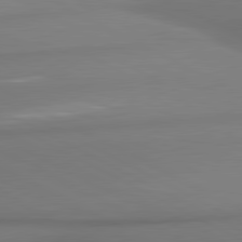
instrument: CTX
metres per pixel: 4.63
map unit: lApd
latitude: 81.1403
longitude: 177.9745
